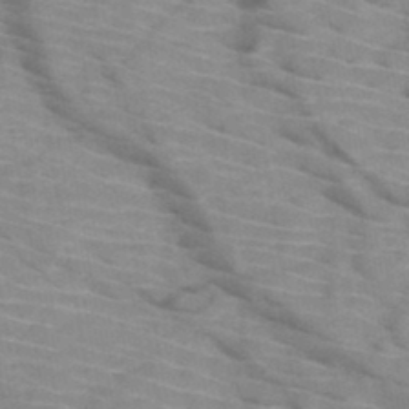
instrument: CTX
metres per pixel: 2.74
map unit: HNb
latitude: -47.1620
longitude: -44.9891
